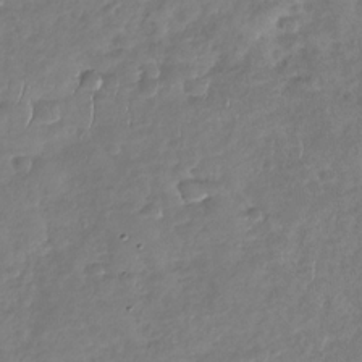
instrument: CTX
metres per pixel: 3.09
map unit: Nhu
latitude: -30.4818
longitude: -60.8569
